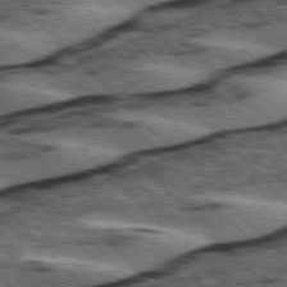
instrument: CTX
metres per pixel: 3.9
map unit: lApd
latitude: 75.7639
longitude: -79.3671
